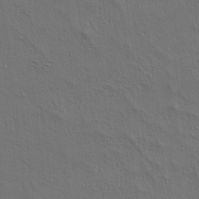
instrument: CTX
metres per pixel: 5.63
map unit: lAa
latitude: 4.6490
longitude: -112.9891
